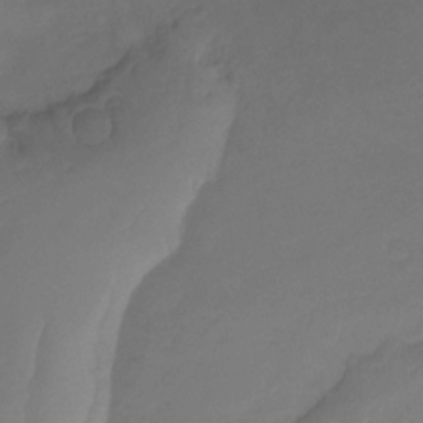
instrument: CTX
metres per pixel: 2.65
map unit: Ht
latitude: -13.4832
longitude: -44.8569
